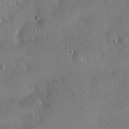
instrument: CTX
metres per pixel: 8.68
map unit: Hto
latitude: 16.4601
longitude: -59.5938
